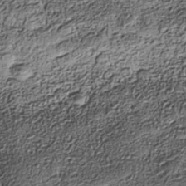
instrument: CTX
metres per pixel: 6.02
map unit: Nhe
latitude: -38.6141
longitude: -147.7072
